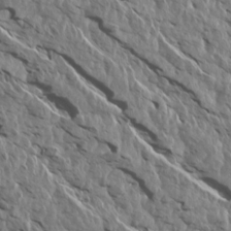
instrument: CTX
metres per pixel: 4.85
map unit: Aa
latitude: 14.1956
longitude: -141.7449
